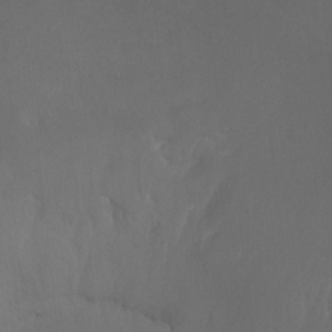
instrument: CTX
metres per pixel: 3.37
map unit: Ht
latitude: -7.6722
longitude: -31.6883
